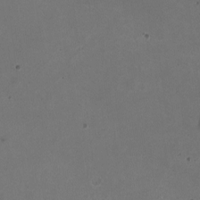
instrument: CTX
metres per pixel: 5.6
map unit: HNhu
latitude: -2.7841
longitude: -3.3859
